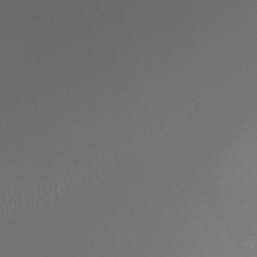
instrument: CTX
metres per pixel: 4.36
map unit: Nhu
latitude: -4.7085
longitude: -90.7435
